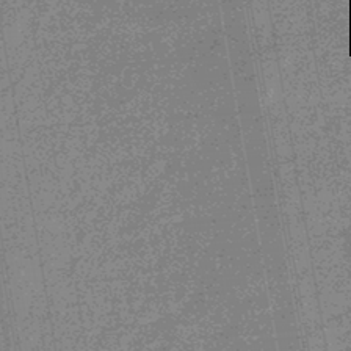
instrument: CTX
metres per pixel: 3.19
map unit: eHb
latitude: -44.4251
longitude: 87.0864
